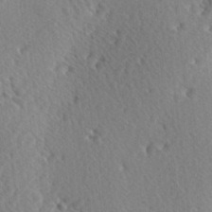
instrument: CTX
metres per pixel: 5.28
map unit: Hve
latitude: 1.9906
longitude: -124.3278
